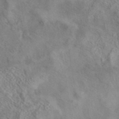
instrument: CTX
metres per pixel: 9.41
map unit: eAb
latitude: 41.7260
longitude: 110.1416
